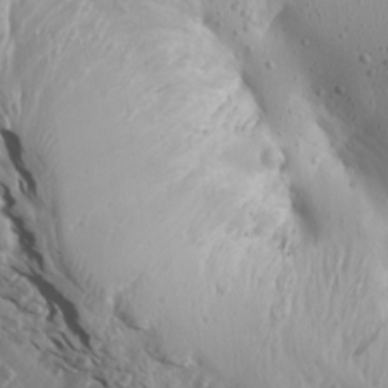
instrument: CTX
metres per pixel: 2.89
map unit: Aa
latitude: 15.0459
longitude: -143.6505
